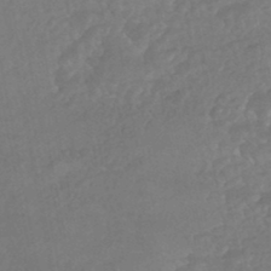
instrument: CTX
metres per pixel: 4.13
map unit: HNhu
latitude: -46.1605
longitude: 98.0094
